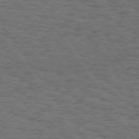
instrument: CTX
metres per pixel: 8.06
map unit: Hpe
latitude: 74.8758
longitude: -135.5560
